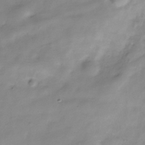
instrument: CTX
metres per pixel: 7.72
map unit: Hve
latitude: -32.3118
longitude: 91.1809
